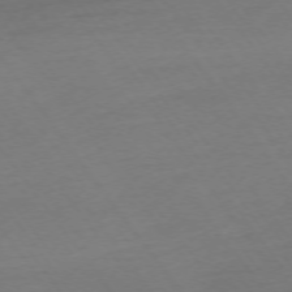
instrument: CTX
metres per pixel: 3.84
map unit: Ap
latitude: -74.7275
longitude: -80.6301
